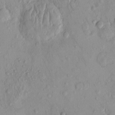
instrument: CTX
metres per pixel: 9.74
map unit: eHh
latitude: -0.0661
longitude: 15.2754
